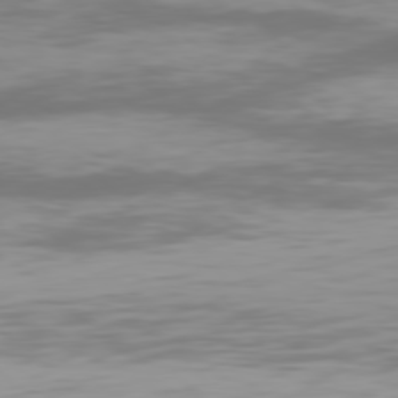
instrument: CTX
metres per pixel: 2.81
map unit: Hpe
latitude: 77.5560
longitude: -170.7813
